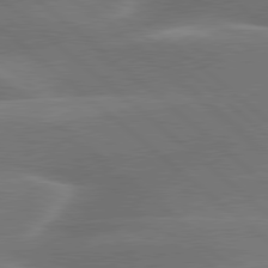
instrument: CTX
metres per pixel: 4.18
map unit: lApd
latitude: 79.8395
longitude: -116.7246
